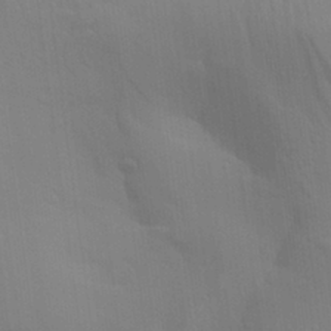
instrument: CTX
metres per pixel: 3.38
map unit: Aa
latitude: 29.4048
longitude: -134.8380
